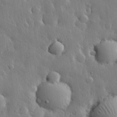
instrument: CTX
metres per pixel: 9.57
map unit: eHh
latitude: 29.4615
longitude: -79.8961
